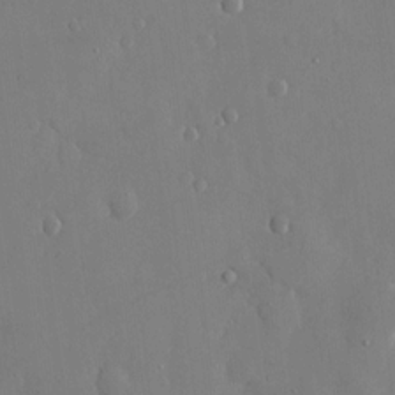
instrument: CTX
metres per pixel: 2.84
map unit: eHh
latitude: 15.0459
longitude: -70.8758
